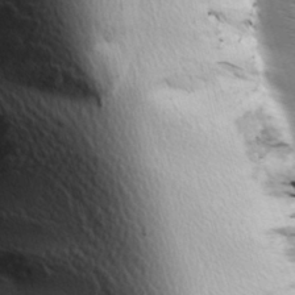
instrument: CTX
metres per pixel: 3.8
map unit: Ave
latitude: 9.6127
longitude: -107.0269
